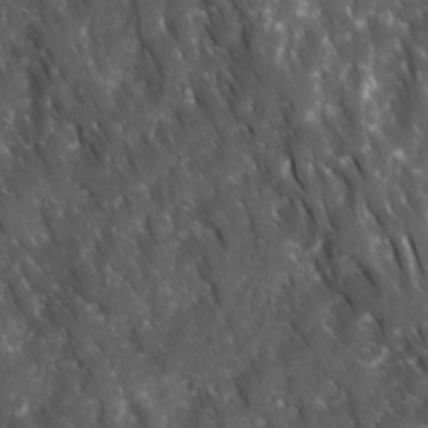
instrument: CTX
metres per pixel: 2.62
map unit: Ave
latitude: 15.6694
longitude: -132.5168
